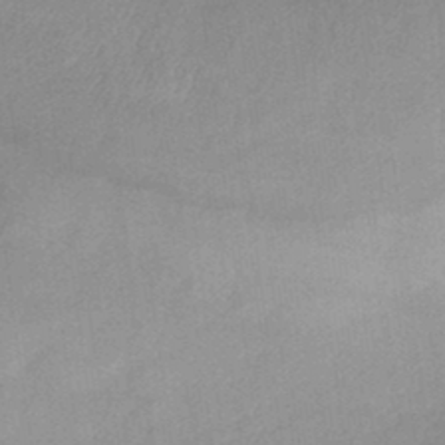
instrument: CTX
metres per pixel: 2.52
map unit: HNhu
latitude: -44.4062
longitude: 90.8030
